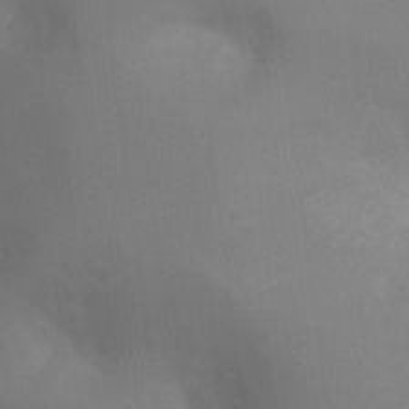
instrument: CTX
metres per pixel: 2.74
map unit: Ht
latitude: -8.9164
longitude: -24.3089
